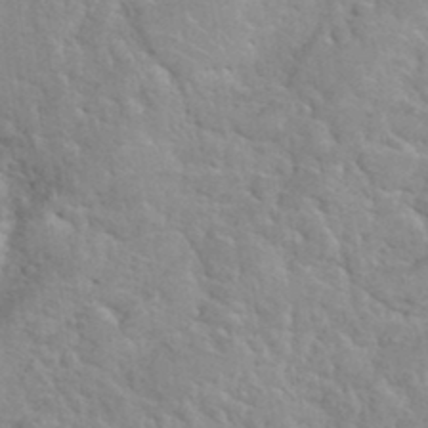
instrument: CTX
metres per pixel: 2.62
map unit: Hto
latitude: 35.3670
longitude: -51.6882
